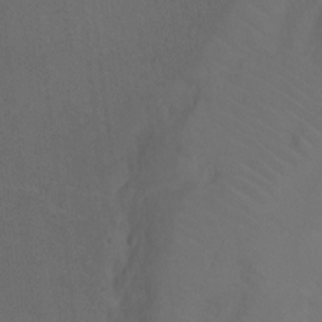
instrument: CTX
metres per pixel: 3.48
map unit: Ht
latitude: 2.0822
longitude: -33.5182
